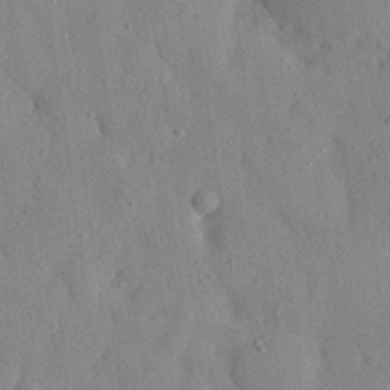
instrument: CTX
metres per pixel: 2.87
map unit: eHh
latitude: 27.3293
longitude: -76.8002
